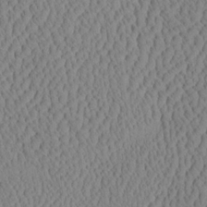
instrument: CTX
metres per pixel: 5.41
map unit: eHh
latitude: -3.5588
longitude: 15.4077
